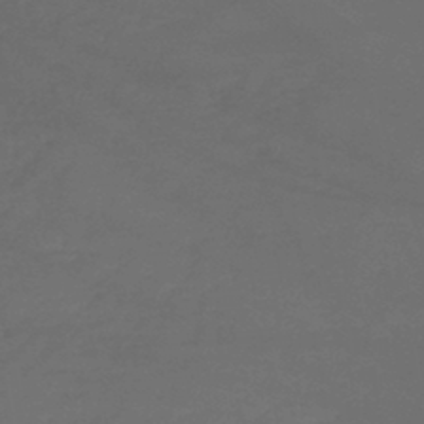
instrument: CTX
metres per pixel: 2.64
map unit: lHb
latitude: -43.0297
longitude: 74.3496
